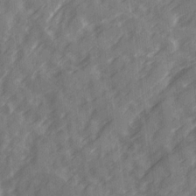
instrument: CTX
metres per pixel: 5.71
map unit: Ave
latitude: 19.6505
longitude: -131.6127
